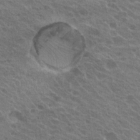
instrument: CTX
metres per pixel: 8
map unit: Hto
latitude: 22.7624
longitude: -38.3089
